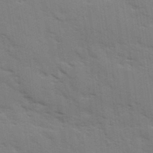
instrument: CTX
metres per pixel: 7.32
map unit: Ave
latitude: 11.7450
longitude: -102.3278
